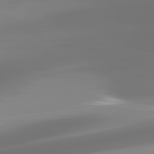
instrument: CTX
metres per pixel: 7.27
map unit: lApd
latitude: 82.2333
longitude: -149.9150
